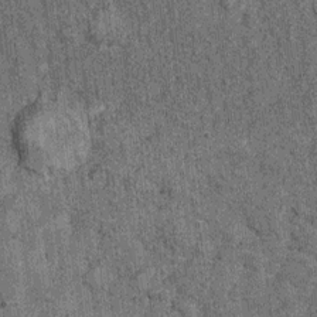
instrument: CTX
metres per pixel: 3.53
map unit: Ht
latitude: 8.8947
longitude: -37.5560
